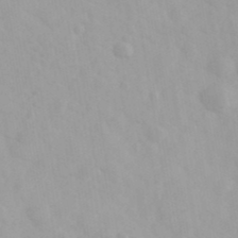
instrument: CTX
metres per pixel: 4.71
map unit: Ave
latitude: 39.9150
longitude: -106.5735
